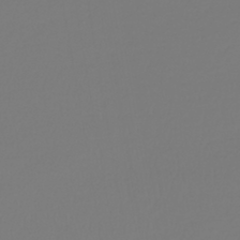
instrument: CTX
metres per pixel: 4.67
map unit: lHb
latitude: -42.6329
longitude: 60.4251
